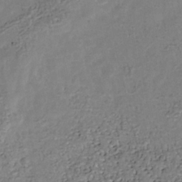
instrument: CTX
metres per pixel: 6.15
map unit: Nhu
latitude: -39.5777
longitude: -80.8002
